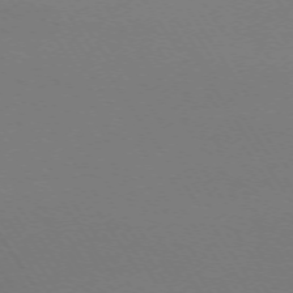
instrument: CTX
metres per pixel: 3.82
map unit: Ap
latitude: -73.8611
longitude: -72.3468
